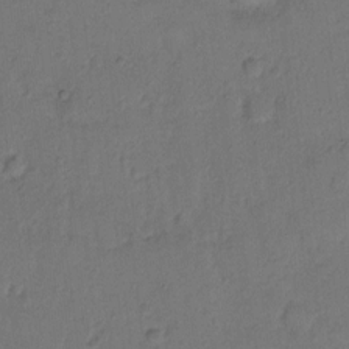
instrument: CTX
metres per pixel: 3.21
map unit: Hto
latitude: 7.7639
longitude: -61.9339
